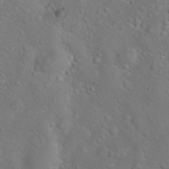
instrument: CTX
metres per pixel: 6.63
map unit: Hto
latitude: 18.3278
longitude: -53.7072
